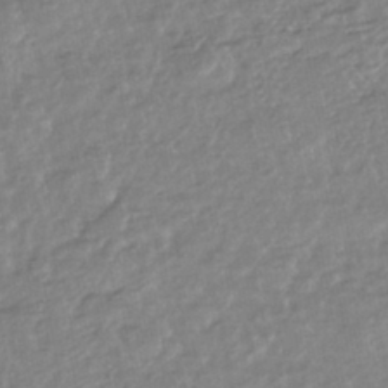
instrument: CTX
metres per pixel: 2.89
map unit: HNhu
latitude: -44.3684
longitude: 95.7288
